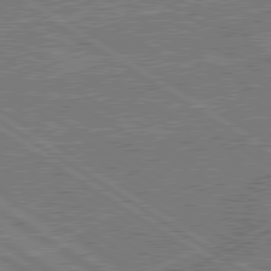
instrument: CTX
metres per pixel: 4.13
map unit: lApd
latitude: 79.6505
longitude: 169.4643
